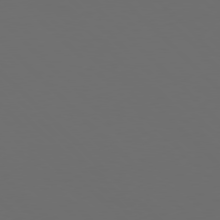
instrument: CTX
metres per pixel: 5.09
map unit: Hpe
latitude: 77.0269
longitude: -168.1200
